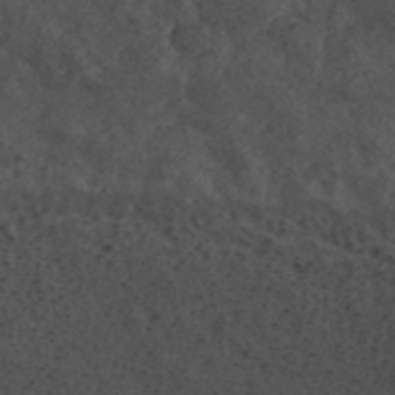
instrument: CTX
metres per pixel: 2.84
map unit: ANa
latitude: 39.5749
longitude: 19.1053
